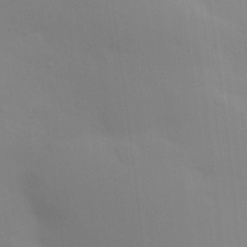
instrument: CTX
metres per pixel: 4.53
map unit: Aa
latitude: 29.2348
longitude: -132.1200
